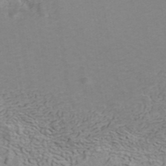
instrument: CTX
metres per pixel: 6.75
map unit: ANa
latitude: 41.5560
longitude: 32.3307
